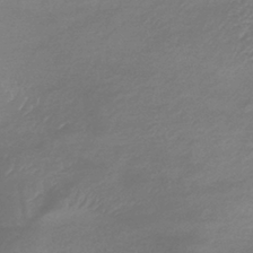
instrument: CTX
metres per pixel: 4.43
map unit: lHb
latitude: -38.1984
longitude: 72.1228
